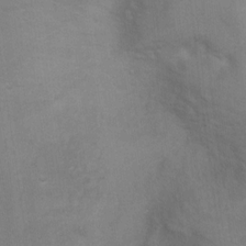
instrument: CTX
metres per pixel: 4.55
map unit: Hto
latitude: 7.7827
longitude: -36.5357
